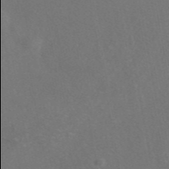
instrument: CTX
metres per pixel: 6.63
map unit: eAb
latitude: 46.9325
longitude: 110.0094
